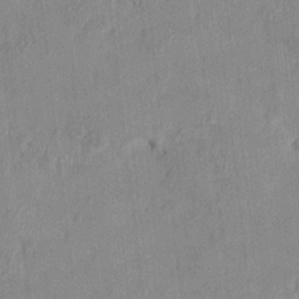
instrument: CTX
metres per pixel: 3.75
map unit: HNhu
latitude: 1.4237
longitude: -5.7450
